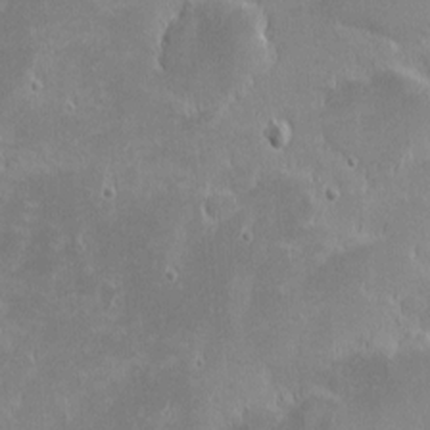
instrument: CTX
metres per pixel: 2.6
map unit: eHh
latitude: -1.8045
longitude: -85.3482
